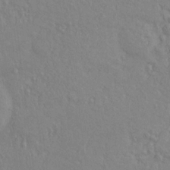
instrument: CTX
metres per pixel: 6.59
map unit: Nve
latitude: -8.5952
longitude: 174.1794
